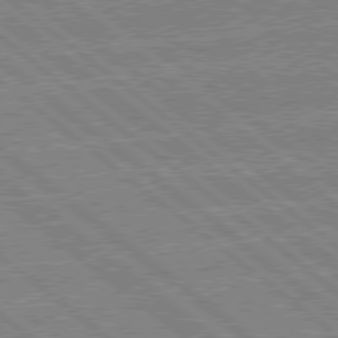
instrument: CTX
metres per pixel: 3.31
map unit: Hpe
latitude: 78.3090
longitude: -160.6490
